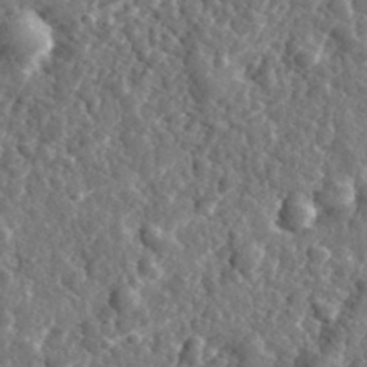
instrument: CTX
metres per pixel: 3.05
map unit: eHh
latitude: 34.9324
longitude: -80.1578
